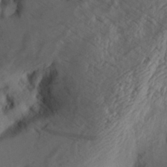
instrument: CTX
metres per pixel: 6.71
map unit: Aa
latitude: 30.0633
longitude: -134.0633
